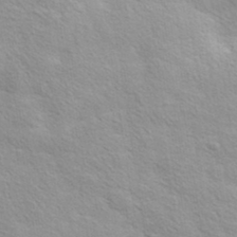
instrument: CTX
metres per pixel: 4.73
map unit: ANa
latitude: 36.4979
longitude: 12.9920
